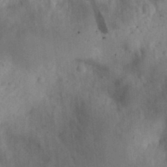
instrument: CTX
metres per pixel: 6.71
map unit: eHh
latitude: 30.5924
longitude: -76.6679
